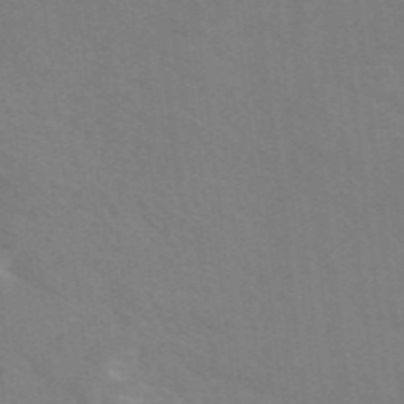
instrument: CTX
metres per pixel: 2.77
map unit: eAb
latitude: 49.3293
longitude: 119.2187
